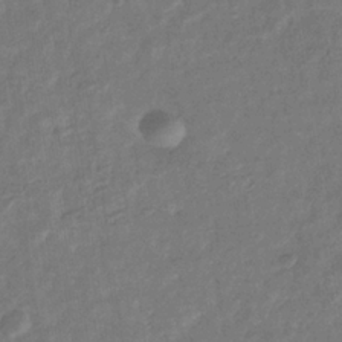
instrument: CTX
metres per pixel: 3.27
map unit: eHb
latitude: -34.0661
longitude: 77.0675
